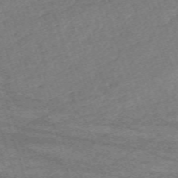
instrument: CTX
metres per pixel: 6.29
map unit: eHh
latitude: -62.9541
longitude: 53.7288
